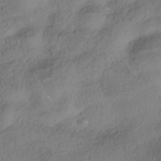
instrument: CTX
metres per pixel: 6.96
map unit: HNhu
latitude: -41.8044
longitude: 103.4454
